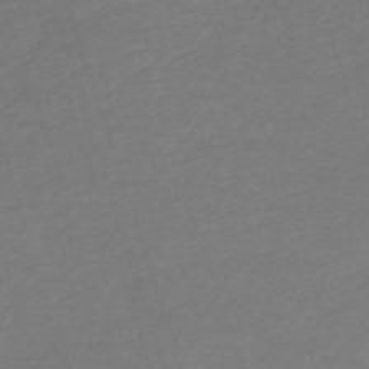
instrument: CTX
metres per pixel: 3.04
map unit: eHh
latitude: -62.8786
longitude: 53.4454
